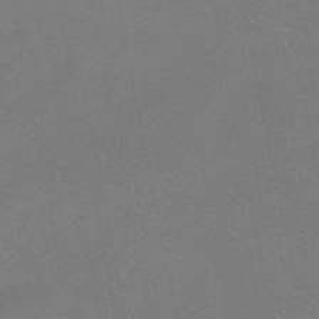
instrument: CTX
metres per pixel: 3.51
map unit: HNhu
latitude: -40.3306
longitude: 103.5399
